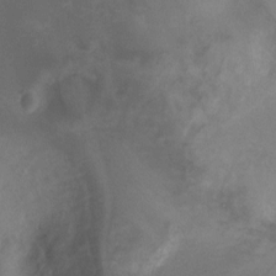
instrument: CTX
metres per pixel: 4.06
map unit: Ht
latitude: -2.1605
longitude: -32.6679
